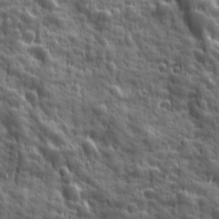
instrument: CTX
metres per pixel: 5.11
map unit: Ave
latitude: 19.1592
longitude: -132.4412
